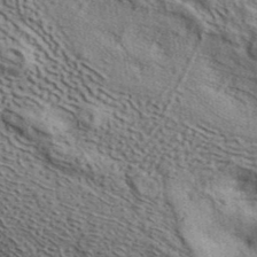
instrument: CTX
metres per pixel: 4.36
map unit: ANa
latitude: 41.7639
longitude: 49.2565
